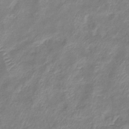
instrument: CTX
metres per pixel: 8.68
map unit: eHb
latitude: -37.8044
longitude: 75.6533
